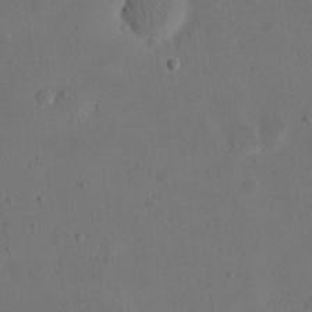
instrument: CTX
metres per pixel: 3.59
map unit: eHh
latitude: 21.4238
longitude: -70.1767
